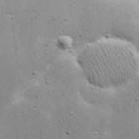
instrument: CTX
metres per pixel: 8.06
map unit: eHh
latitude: 21.4805
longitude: -67.1970
